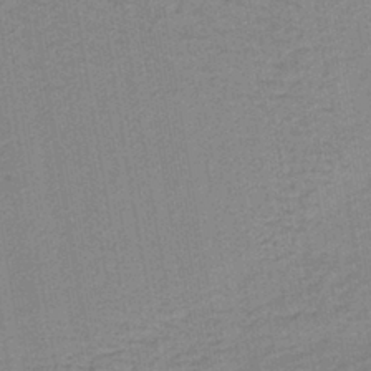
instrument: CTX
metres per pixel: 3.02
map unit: lHb
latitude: -40.6707
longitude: 60.9164
